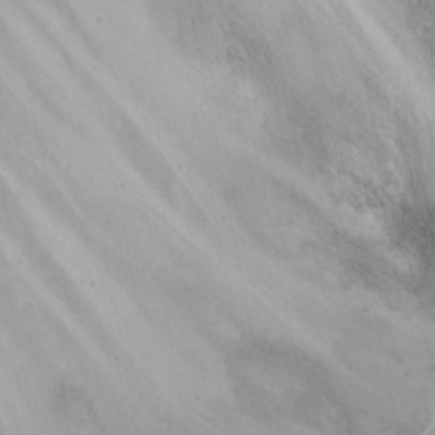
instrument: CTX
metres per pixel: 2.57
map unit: Nhu
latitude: 23.2726
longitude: -62.1389
